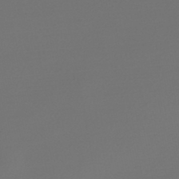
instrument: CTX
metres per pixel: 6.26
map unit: lHb
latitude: -47.8611
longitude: 66.6140
